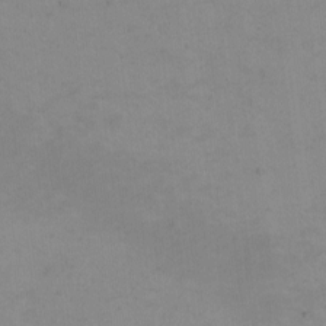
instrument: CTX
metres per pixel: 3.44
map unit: eHh
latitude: -2.1227
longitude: -79.6505
